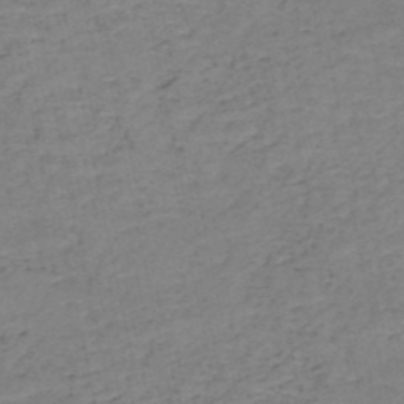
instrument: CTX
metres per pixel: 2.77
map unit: HNb
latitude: -50.3117
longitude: -51.6127
